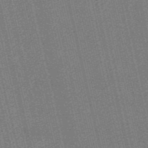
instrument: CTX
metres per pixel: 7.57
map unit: lHb
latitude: -47.1242
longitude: 59.4643
